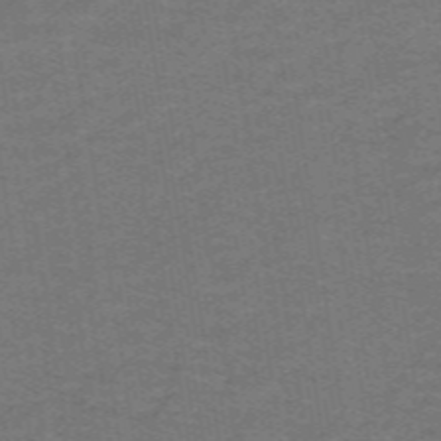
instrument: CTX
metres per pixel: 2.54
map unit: lHb
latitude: -43.0864
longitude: 54.2362
